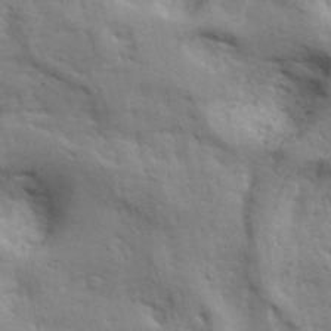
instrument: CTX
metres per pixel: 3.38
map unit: lAa
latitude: 18.2333
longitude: -138.8380
